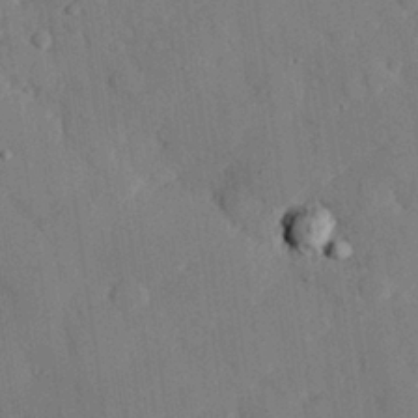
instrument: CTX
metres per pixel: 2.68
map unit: eHh
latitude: 28.1200
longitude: -80.5168
